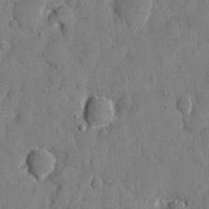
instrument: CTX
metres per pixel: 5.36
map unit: eHh
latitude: 9.4615
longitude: -67.3859
